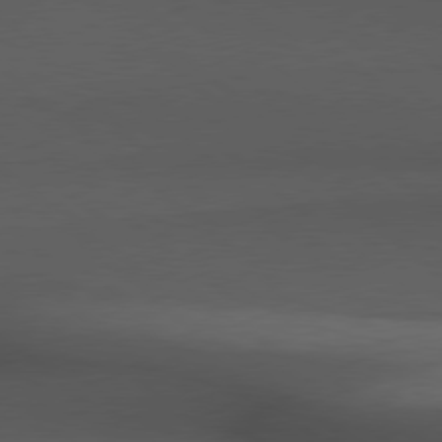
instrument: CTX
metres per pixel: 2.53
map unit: Hpe
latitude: 78.6680
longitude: -161.9906
